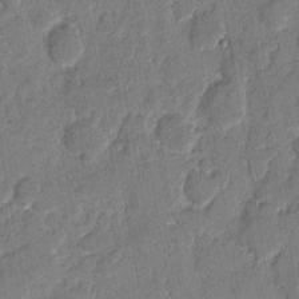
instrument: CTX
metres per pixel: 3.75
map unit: eHh
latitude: 8.1389
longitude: -66.2333
